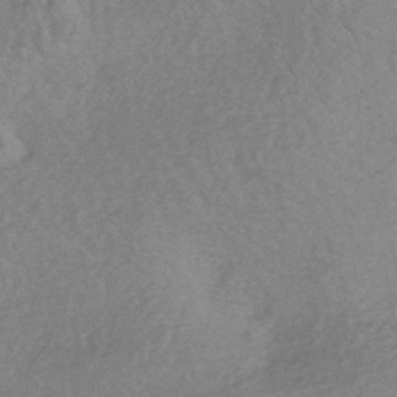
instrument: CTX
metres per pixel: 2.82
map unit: HNhu
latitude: -45.0109
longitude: 92.9731
